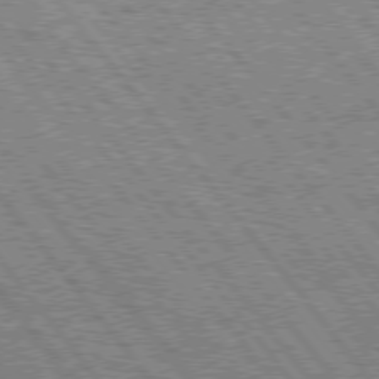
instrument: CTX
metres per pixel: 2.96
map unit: Hpe
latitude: 75.5182
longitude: -156.6301
